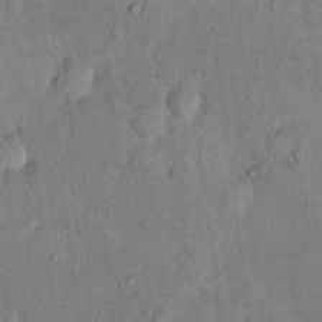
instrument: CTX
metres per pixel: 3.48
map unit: eHh
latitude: 19.0080
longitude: -61.8016
